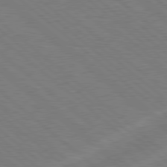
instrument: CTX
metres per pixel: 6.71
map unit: Hpe
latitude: 78.3656
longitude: -152.9136
